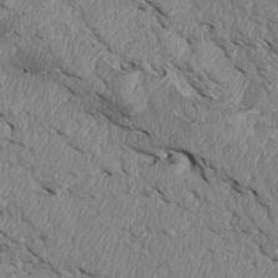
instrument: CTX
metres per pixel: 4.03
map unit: Htu
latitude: 4.0255
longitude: 152.4629
